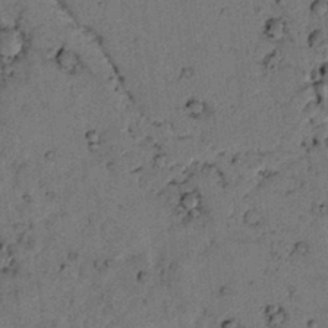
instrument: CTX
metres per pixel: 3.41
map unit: lAvf
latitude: 4.4034
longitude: 159.1053
